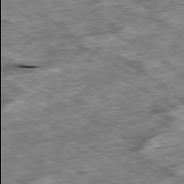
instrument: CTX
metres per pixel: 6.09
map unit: Ap
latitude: -80.3684
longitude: -89.9906
